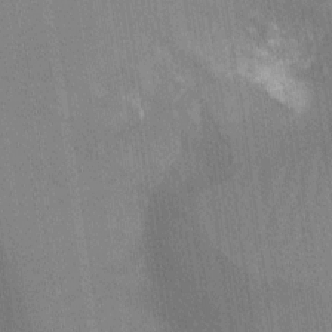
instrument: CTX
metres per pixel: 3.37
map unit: Ht
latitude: -10.9920
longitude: -21.8961
